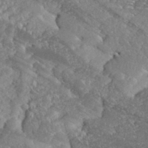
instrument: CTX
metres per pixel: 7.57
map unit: eHh
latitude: 36.0633
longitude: -132.9325
